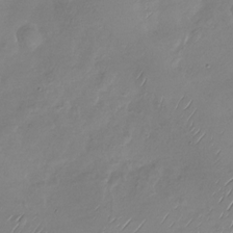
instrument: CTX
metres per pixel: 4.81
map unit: Nhu
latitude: -28.8408
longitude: -58.8002
